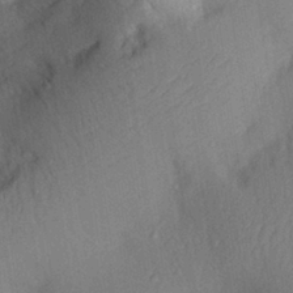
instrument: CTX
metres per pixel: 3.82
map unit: Aa
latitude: 29.2537
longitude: -144.1955
